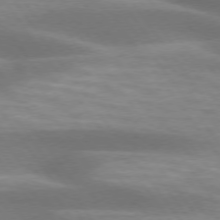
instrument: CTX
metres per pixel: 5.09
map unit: lApd
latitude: 74.7435
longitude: -49.7072
